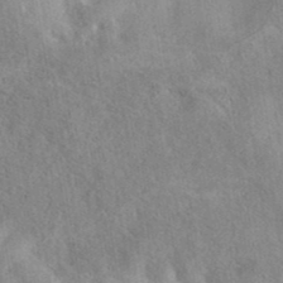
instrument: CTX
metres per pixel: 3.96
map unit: eAb
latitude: 40.4789
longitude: 104.6896
